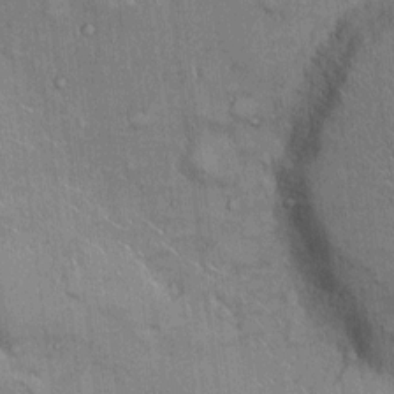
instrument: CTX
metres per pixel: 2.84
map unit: Ht
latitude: -3.8800
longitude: -13.6316
